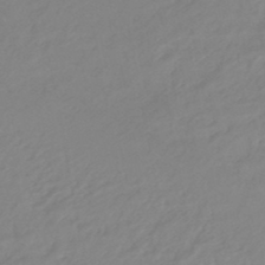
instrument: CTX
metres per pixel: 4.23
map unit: eHb
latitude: -46.2172
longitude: 86.0661
